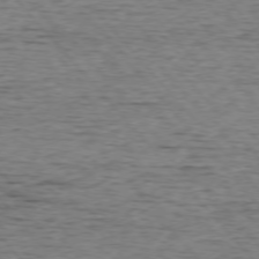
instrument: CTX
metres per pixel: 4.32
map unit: Ap
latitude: -76.2550
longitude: -95.3860
